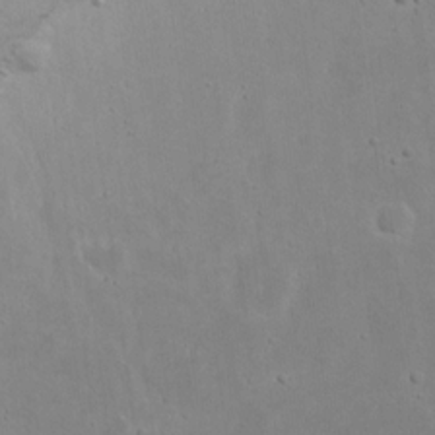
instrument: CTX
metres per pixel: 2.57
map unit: eHh
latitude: 16.8758
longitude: -72.4790
